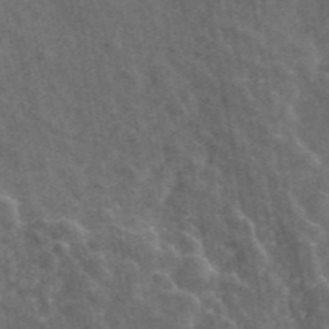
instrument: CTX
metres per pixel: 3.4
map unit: ANa
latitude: 44.7435
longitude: 39.5210
